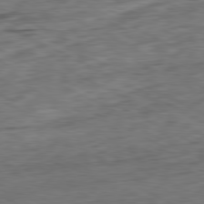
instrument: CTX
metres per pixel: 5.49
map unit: Ap
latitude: -81.4077
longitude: -77.2348
